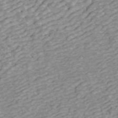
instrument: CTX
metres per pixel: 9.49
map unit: ANa
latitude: 45.8394
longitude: 22.4251
